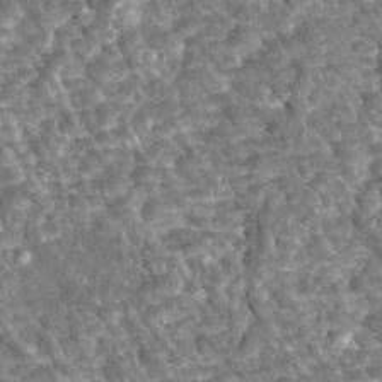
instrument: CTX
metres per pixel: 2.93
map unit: Htu
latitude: 2.2711
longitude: 142.3684
